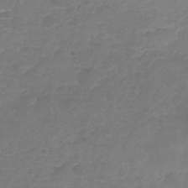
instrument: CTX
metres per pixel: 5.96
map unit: Nhu
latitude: -18.3684
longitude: -56.5545
